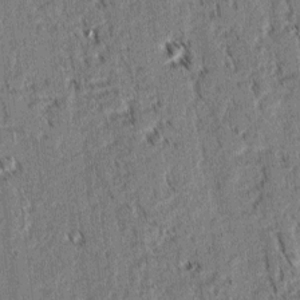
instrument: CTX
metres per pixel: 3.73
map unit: lAvf
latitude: 2.4034
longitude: -106.1200
